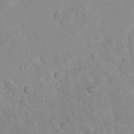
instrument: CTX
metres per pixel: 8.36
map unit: eHh
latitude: 21.3860
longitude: -63.4427
